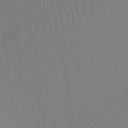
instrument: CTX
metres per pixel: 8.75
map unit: Ht
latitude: -15.0865
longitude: -52.9703
